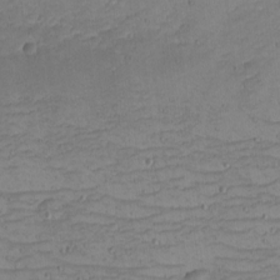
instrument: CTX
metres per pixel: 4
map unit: eHh
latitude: -5.1431
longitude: -81.7639
